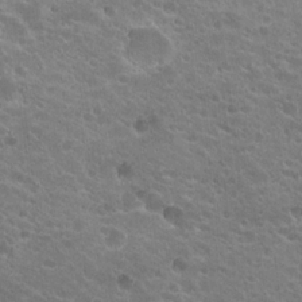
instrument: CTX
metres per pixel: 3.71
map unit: Hto
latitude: 20.2334
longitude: -35.7827
